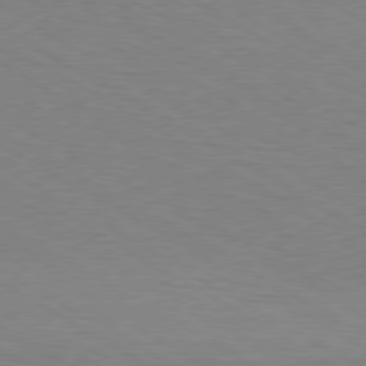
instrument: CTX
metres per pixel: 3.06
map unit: Hpe
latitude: -80.4629
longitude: 16.7464
